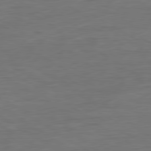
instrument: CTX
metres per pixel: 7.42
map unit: Ap
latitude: -81.2376
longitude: -79.7261
